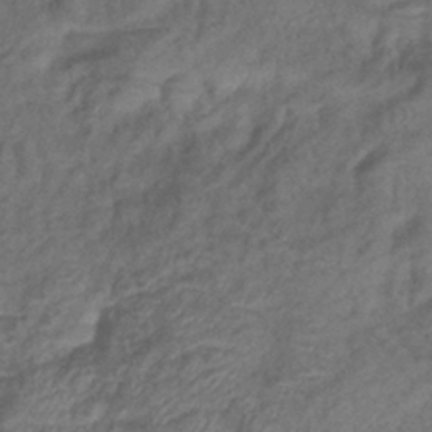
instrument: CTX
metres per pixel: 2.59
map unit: eHb
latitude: -39.8045
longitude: 78.6518
